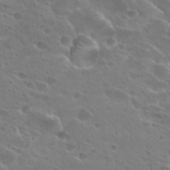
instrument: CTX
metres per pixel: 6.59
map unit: Hto
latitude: 27.5749
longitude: -40.2522
